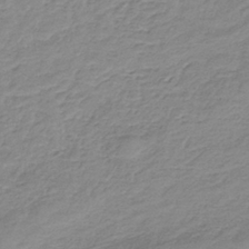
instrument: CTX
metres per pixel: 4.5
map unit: HNb
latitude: -36.3873
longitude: 50.6140
